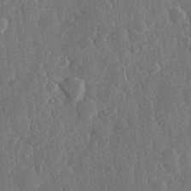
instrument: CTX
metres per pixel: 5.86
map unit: Hve
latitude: 25.9528
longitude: 150.0283
